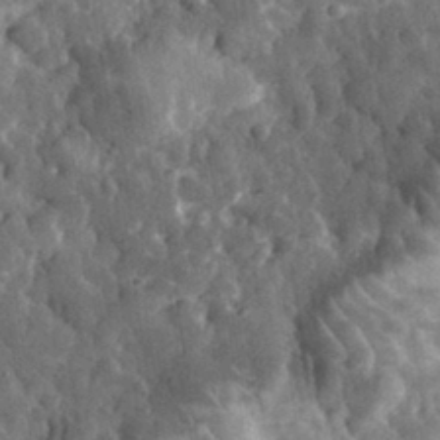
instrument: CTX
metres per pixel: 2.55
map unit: eHh
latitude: 32.6490
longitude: -79.2348
